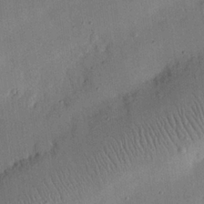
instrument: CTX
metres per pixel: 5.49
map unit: eHh
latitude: 25.3292
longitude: -69.0648
